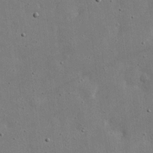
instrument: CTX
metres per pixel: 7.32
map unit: eHh
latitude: 20.6491
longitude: -71.8205
